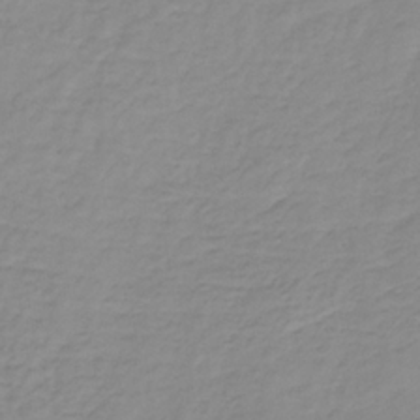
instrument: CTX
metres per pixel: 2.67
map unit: HNb
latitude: -31.6155
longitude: 62.6707
